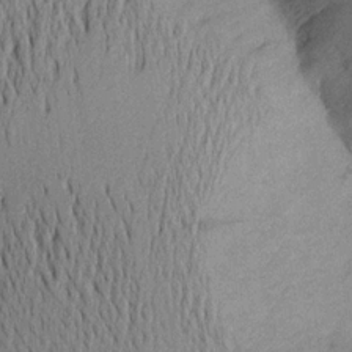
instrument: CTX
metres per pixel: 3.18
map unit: Aa
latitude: 20.2712
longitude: -144.4601
